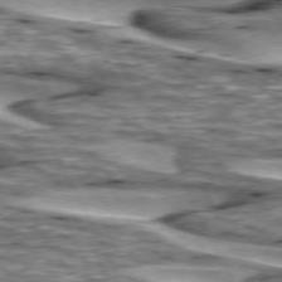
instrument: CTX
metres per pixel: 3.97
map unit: lApd
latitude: 74.3467
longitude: -54.9891
